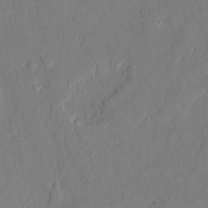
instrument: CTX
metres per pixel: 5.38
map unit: Ave
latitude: 22.3656
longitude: -128.4979
